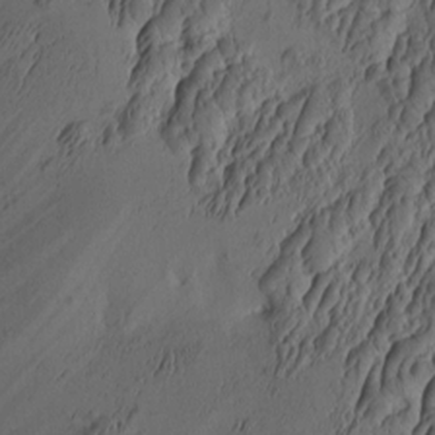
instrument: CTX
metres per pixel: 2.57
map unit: eHh
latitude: -0.8408
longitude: 15.5210
